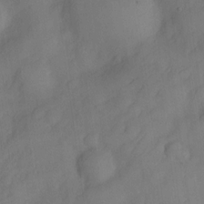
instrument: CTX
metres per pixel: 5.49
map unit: Nve
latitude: -26.3495
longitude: -148.5924
